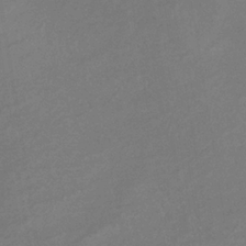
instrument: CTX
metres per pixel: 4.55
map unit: lHb
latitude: -34.6518
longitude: 67.6155
